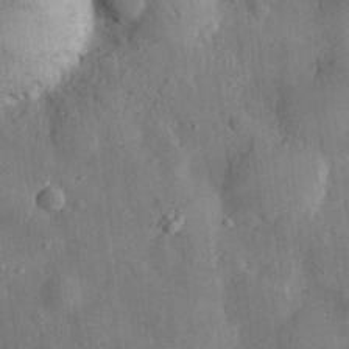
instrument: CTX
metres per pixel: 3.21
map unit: eHh
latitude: 29.4993
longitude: -76.9891
